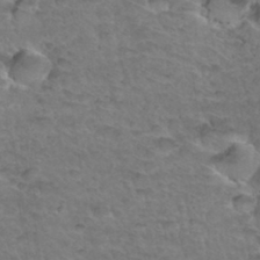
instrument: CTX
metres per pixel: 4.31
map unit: Hto
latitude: 34.4412
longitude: -46.8380
